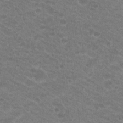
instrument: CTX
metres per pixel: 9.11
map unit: Hto
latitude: 20.1767
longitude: -37.7450
